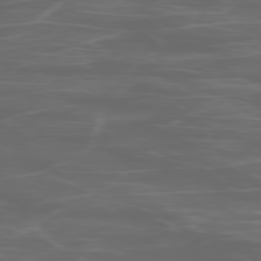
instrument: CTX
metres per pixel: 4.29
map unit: Ap
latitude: -79.0675
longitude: -75.2726
